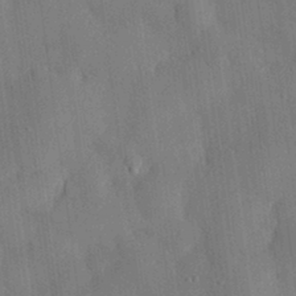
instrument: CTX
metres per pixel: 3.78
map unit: eHh
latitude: 30.3845
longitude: -76.9513
